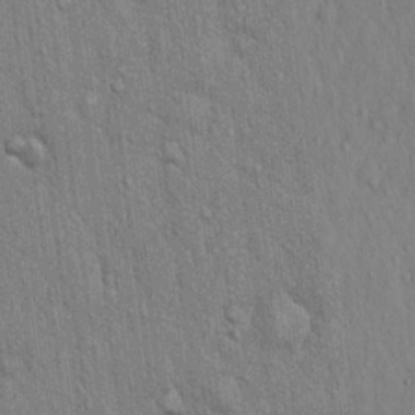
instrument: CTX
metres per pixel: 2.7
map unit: Hto
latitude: 16.2523
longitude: -58.3845
